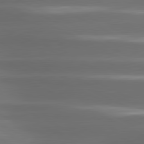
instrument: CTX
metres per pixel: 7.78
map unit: lApd
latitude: 80.9892
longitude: -142.1767
